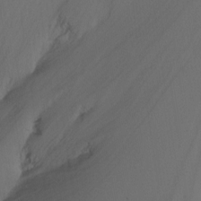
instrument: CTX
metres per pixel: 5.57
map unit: Ht
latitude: -9.8422
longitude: -37.1214
